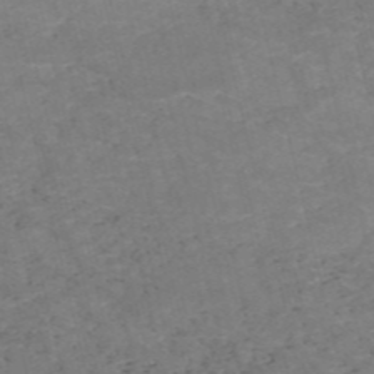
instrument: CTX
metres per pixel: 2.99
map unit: HNb
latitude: -54.6897
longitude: -47.5371
